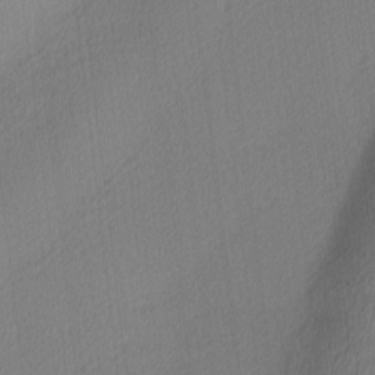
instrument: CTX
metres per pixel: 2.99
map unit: Ave
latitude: 3.7827
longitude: -114.3845
